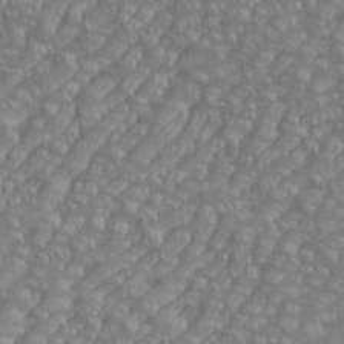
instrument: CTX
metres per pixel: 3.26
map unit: eHh
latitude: 36.1200
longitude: -133.6505
